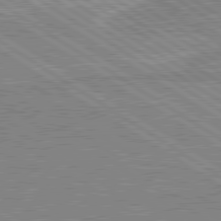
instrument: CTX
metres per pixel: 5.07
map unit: lApd
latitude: 80.3656
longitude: 170.4440
